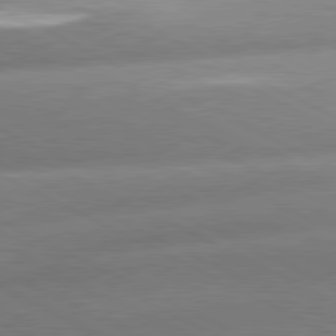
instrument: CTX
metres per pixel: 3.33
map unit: lApd
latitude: 80.3656
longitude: -159.8961
